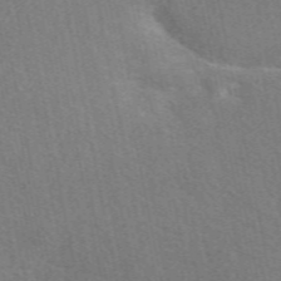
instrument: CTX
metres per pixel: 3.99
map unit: eAb
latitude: 51.5182
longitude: 115.0486
